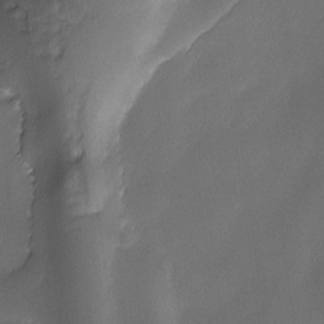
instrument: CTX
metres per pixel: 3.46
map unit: Ave
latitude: -10.8219
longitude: -122.0255
